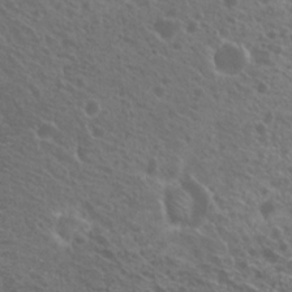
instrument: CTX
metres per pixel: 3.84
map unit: Nhu
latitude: 21.8773
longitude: -30.8569
